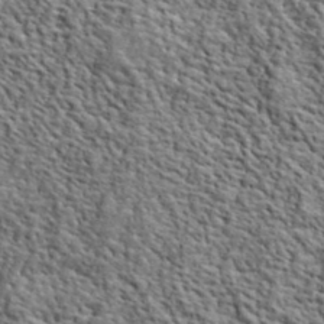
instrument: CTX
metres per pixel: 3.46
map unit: lHvf
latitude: 40.6490
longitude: -86.5168
